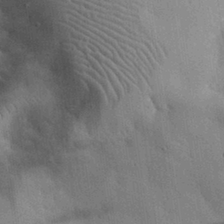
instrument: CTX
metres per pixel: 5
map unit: eHh
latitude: 31.3482
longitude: -73.2159
